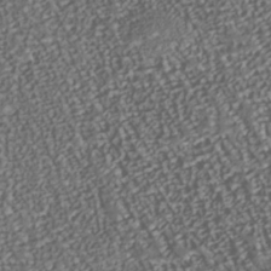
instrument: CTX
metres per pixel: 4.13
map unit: Nhu
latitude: -37.9745
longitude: -80.6113
